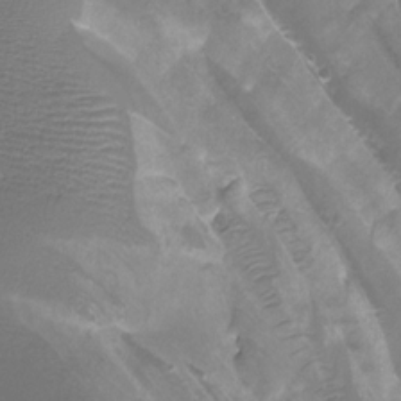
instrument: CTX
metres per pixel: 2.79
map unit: Htu
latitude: -12.9920
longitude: -72.0255
